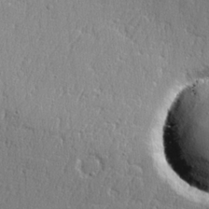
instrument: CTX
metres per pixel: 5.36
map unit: lHvf
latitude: 23.4993
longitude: 141.4832
